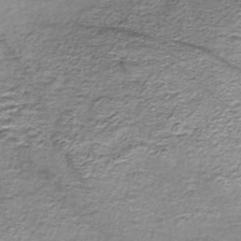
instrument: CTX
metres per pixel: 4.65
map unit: Nhe
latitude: -45.4643
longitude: 153.2565
